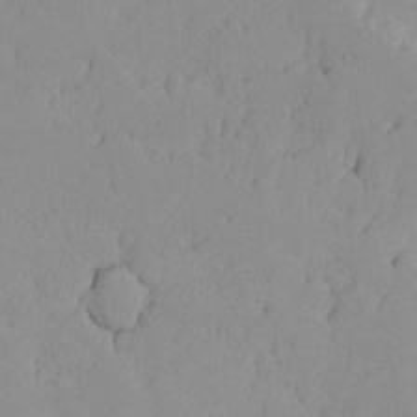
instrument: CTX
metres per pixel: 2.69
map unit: Ave
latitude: -9.3698
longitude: -116.7435
